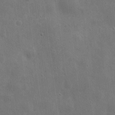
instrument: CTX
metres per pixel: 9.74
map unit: eHh
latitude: 7.7072
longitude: -72.4790
